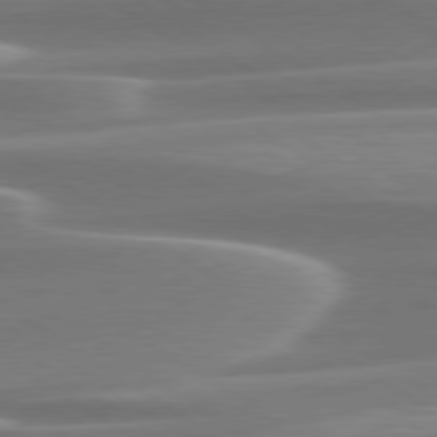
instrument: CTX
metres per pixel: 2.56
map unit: lApd
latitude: 79.5560
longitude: -114.2522
